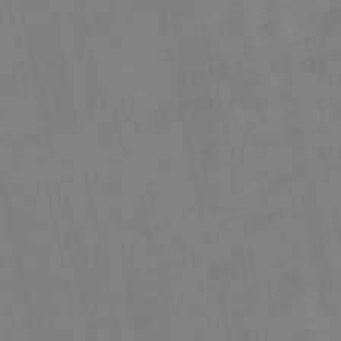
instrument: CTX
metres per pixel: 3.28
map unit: Nve
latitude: -58.0660
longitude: 50.5574
